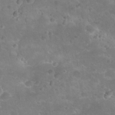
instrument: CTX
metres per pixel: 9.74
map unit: Nhu
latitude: 27.5182
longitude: -62.8191
